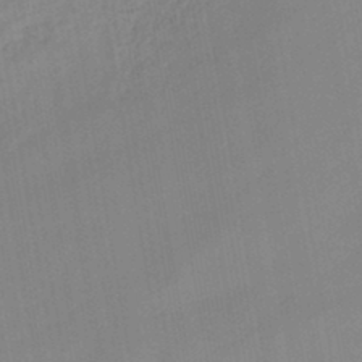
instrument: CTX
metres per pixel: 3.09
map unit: lHb
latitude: -44.5007
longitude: 72.9919
